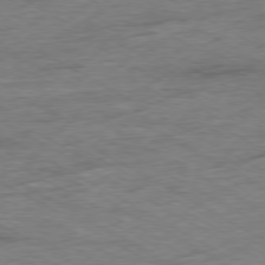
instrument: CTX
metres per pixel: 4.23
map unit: Ap
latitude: -79.5588
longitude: -83.4993
